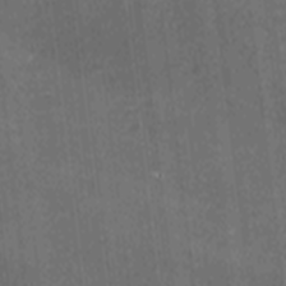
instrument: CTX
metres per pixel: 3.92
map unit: lAa
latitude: -6.2550
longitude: -124.7624
